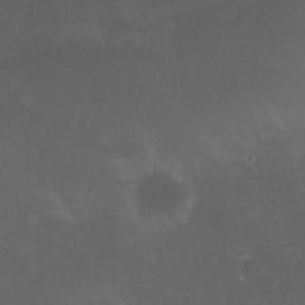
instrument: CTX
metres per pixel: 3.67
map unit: HNhu
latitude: 5.1025
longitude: 8.1039
